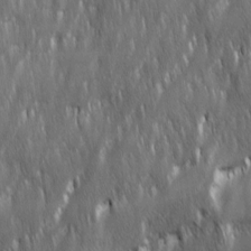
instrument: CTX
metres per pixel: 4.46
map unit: Ave
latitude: 15.7261
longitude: -135.1592
